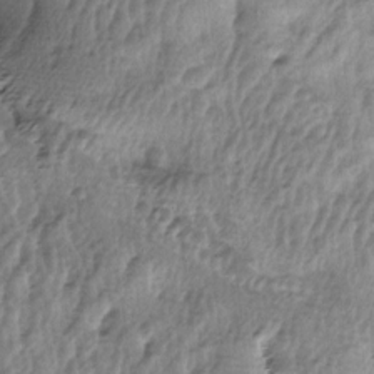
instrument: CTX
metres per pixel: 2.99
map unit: lAa
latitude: -5.3320
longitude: -125.3671
